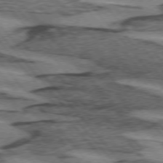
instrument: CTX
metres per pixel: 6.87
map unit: lApd
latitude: 74.6679
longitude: -77.7071
